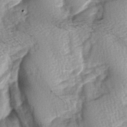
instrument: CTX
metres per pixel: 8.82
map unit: lAa
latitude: -6.0661
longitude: -126.2901
